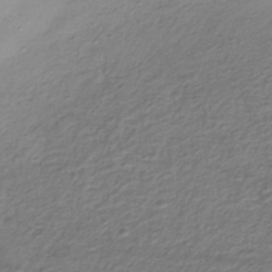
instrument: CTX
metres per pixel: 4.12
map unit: ANa
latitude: -42.6707
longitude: 108.7841
